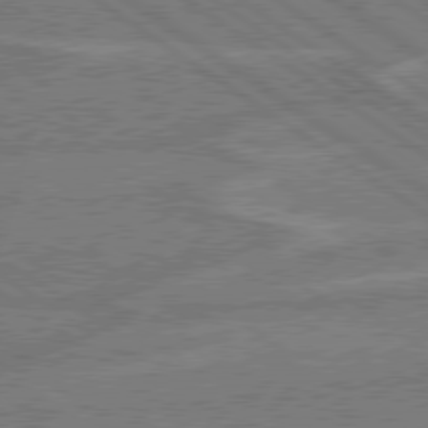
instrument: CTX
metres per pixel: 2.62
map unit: lApd
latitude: 79.0459
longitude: -165.1970
